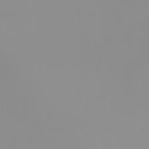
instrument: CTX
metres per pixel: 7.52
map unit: Nhu
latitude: -8.1228
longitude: -95.2537
